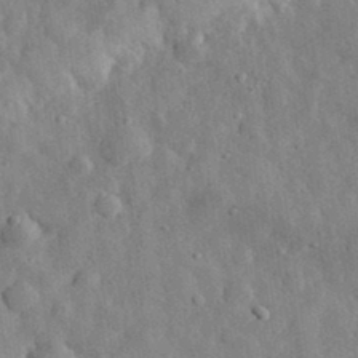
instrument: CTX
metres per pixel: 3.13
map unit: eHh
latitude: 32.9325
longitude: -77.7071
